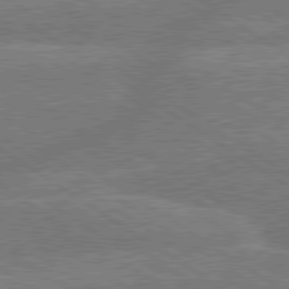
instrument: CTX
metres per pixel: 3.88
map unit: lApd
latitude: 79.6694
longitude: -161.9150
